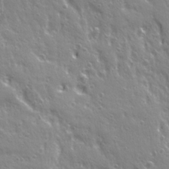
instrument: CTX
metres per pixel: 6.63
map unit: Ave
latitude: 21.8584
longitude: -135.1025
